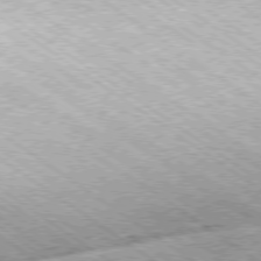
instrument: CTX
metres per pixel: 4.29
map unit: Hpe
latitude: -79.3698
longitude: 7.9178
